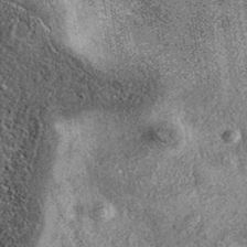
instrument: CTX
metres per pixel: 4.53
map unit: eAb
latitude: 37.7260
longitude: 107.3509
